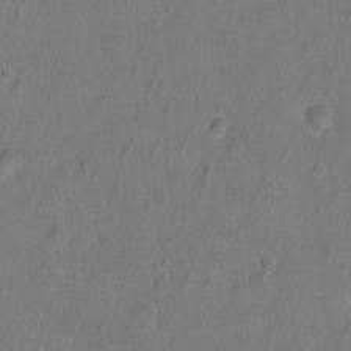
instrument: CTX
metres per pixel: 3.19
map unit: Hto
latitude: -6.9352
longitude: -35.6127
